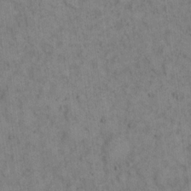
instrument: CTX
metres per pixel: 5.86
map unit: eHh
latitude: 16.3656
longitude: -63.2726
